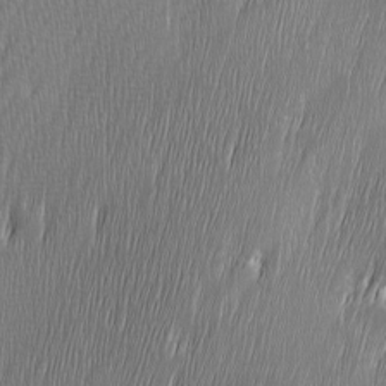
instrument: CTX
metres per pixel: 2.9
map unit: Ave
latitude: 9.5560
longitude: -106.0633
